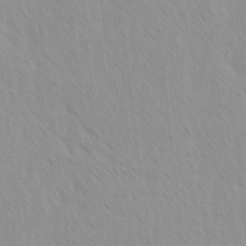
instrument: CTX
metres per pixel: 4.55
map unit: Ave
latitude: -1.4833
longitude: -113.0836
